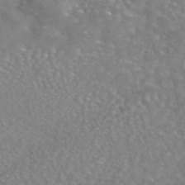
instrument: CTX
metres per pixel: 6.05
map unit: eAb
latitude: 45.1592
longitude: 107.8801
